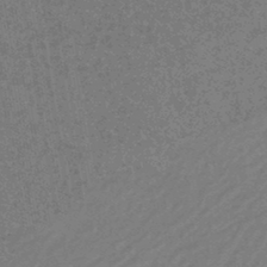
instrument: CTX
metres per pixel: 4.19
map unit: eHb
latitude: -44.1984
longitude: 89.1809
